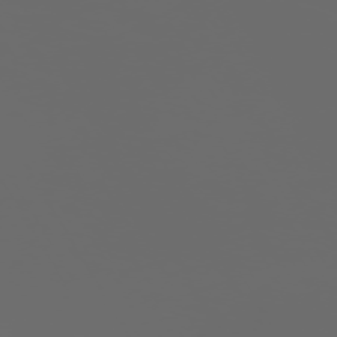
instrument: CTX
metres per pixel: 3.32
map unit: Hpe
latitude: -73.6155
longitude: 5.2942
